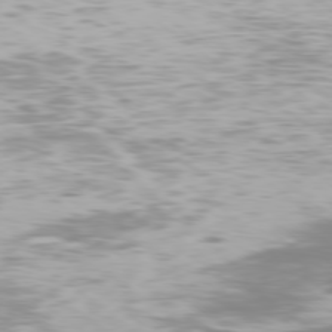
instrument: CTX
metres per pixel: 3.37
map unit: Ap
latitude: -78.5951
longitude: -93.5371
